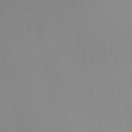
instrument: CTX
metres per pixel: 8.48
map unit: Nve
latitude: -57.3698
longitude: 63.2565
